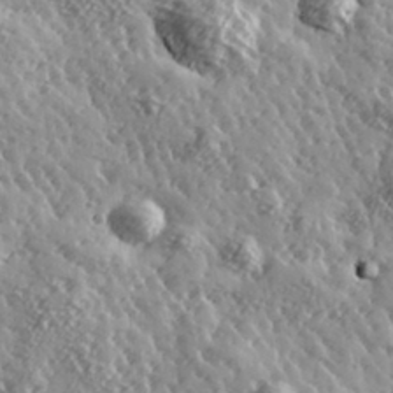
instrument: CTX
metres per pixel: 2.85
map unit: Hve
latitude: 32.1011
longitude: 150.0850
